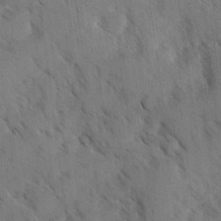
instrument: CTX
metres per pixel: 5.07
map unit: Ave
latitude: -0.8030
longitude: -111.4805
